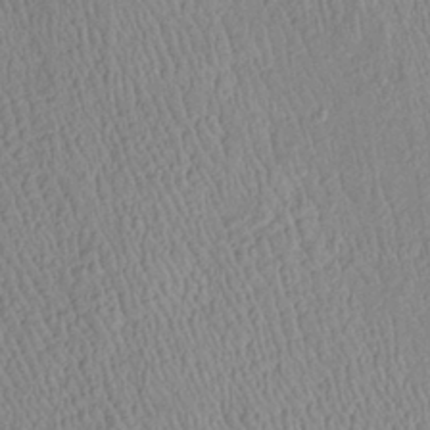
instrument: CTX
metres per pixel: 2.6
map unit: Htu
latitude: -6.1983
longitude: 152.7841
